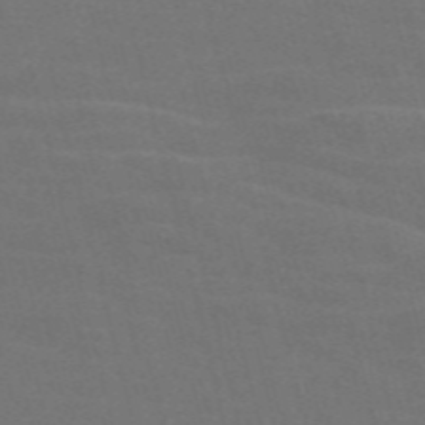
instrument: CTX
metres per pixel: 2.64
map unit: Nve
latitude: -58.7274
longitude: 63.5966
